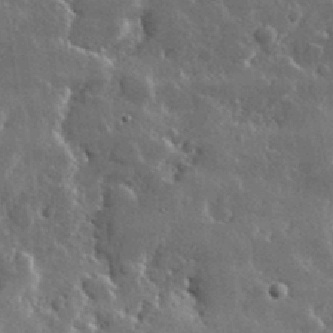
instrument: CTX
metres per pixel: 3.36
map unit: lHvf
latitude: 32.9703
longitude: -90.7435
